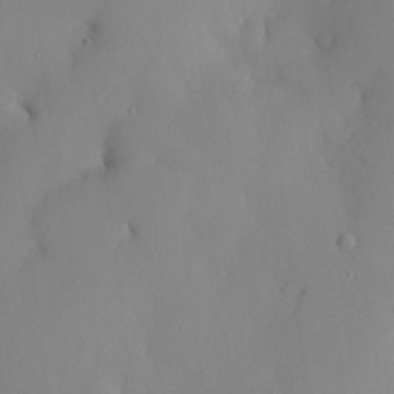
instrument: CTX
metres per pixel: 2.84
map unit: HNhu
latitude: 13.5749
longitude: 12.8786
